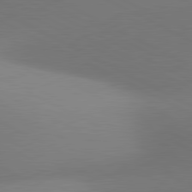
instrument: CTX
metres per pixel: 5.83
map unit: lApd
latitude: 81.0836
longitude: 134.9731
